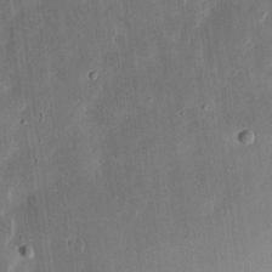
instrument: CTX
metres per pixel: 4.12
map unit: Ht
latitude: 11.3482
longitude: -75.0836
